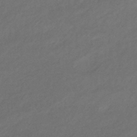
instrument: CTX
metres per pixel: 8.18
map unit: eHb
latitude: -42.8030
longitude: 84.5573
